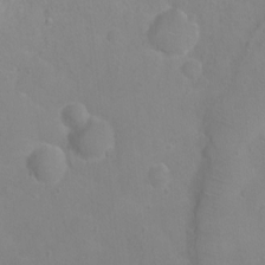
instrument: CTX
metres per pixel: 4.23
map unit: Ht
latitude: 0.7813
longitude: -32.8758
